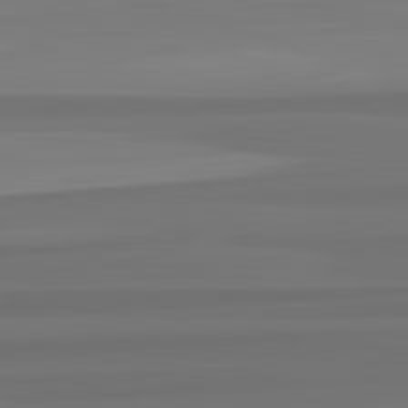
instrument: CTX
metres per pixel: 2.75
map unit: lApd
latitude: 82.9324
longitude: 165.5966
